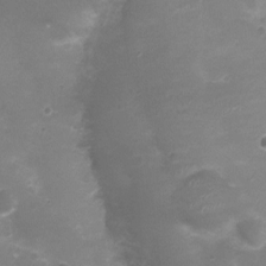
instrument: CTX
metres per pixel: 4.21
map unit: Nhu
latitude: 4.4790
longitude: -17.4049
